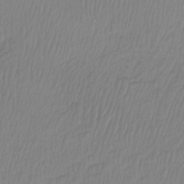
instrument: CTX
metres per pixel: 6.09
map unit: Htu
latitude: -9.1620
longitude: -75.1403
